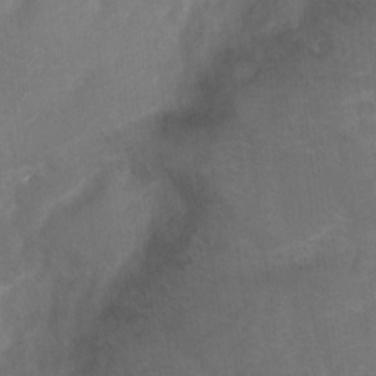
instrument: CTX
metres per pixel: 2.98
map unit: Hto
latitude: 4.9703
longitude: -32.1011
